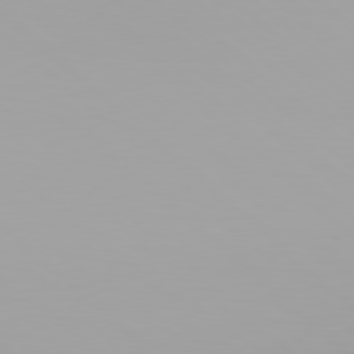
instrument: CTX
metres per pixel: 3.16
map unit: Hpe
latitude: 78.0633
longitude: -134.7435
